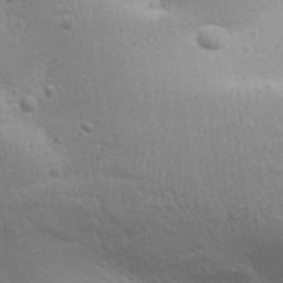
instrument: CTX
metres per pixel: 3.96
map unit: Aa
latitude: 31.8773
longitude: -133.4615
